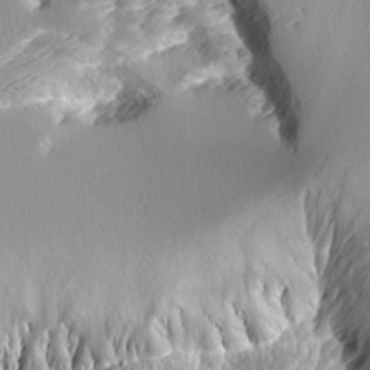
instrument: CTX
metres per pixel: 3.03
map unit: Aa
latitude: 11.4049
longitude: -126.4979
